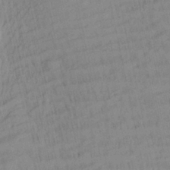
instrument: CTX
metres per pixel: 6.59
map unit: Aa
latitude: 27.7639
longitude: -137.4994
